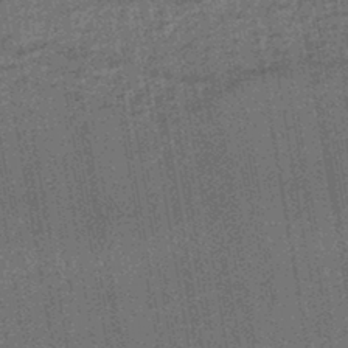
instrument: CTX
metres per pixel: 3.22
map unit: lHb
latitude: -43.9745
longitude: 65.2187
